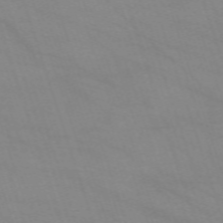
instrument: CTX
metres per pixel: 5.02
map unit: eHh
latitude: -64.2173
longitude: 52.6329
